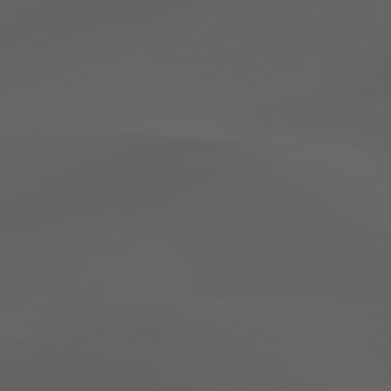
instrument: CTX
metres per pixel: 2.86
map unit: lApd
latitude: 80.0822
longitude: -88.6680
